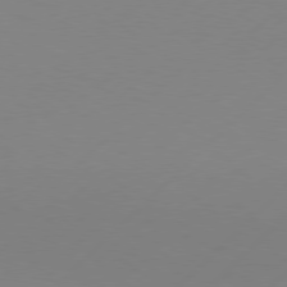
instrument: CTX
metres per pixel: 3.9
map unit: Hpe
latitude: 77.5182
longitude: -131.8017
